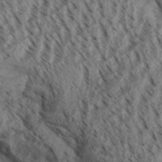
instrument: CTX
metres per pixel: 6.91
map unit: Aa
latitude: 31.2159
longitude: -138.5357
